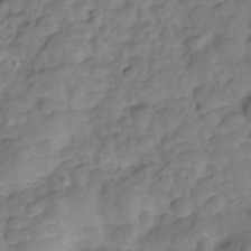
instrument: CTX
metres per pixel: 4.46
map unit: Hve
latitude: -28.7652
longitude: 92.5574
